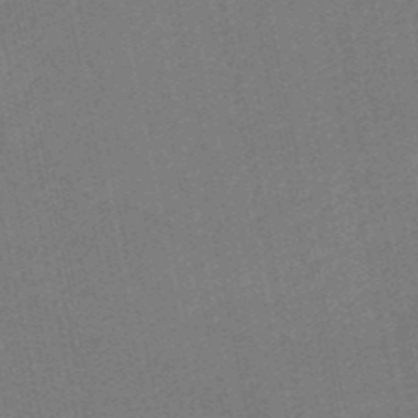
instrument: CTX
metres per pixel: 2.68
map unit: HNb
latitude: -48.8219
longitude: 59.1809
